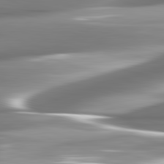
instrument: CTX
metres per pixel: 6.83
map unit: lApd
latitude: 82.6868
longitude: -142.2145
